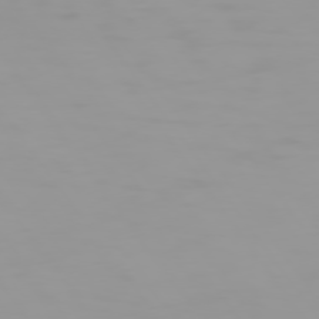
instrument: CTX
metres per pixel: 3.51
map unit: Hpe
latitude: 74.0822
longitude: -128.7435
